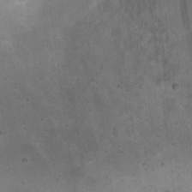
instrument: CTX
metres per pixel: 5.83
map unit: Nhu
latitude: 22.4979
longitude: -71.0269
